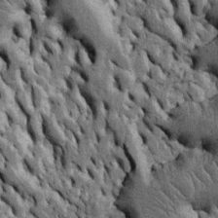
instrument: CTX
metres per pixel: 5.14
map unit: Htu
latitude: -4.6896
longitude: 156.8030
